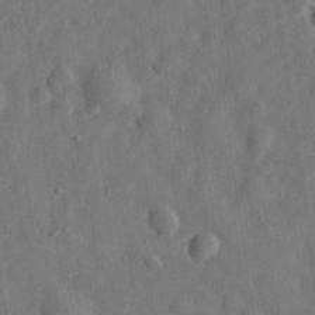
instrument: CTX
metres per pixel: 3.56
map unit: eHh
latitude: 31.2726
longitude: -74.2523
